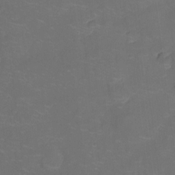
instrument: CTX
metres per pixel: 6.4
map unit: Nhu
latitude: -14.2551
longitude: -24.3089
